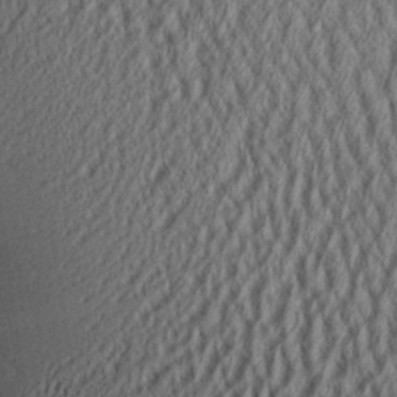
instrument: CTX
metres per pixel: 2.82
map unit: Aa
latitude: 26.0444
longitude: -135.5371
